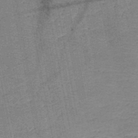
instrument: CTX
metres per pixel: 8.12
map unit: HNb
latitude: -48.8597
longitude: -42.4034
